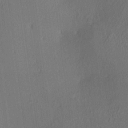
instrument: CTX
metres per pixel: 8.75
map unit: Ave
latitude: 2.7057
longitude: -115.2159
